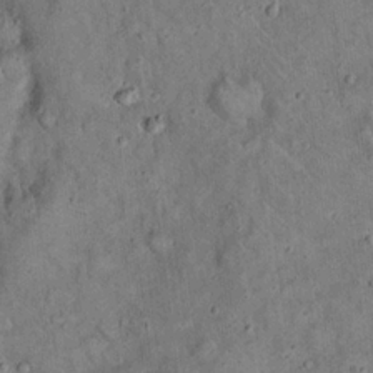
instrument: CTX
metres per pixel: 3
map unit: eHh
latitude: 19.6505
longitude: -60.7246
